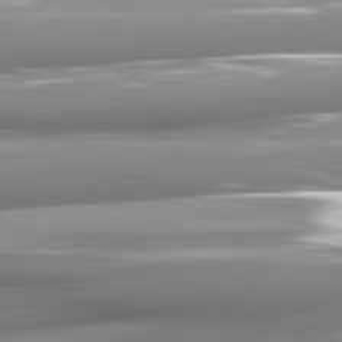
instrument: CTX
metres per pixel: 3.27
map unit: lApd
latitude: 81.5182
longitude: -145.1214
